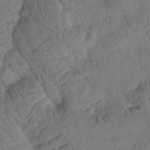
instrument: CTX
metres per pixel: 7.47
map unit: Htu
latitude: 2.8569
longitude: 178.1794
